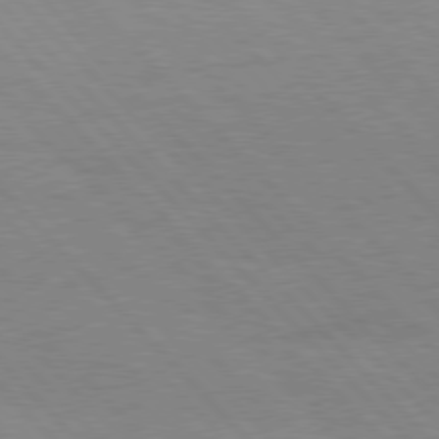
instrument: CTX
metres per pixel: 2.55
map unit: Hpe
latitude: 77.1025
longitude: -154.0822
